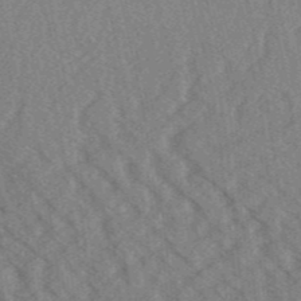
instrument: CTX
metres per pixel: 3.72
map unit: Aa
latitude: 32.0633
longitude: -138.6490
